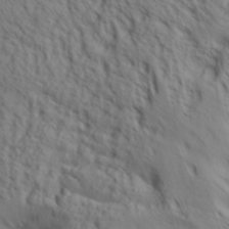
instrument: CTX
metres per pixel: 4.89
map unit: Aa
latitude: 30.3090
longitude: -133.4615
